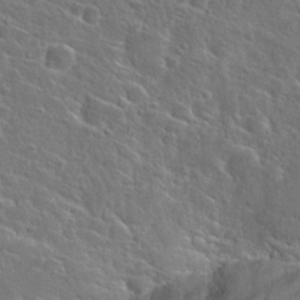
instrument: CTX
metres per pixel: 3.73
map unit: Hto
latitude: 26.8380
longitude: -46.8002
